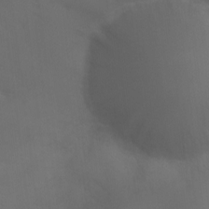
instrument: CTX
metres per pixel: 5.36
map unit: Ht
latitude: 1.5560
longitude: -22.3089
